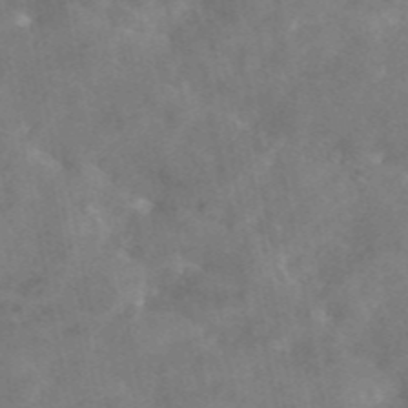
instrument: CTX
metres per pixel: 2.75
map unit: eAb
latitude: 45.6316
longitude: 125.8044
